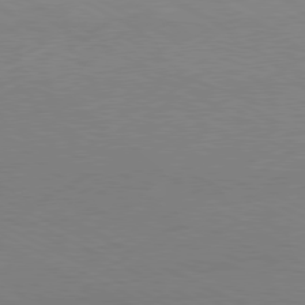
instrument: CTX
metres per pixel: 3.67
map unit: Hpe
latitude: -81.0109
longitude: 13.3132
